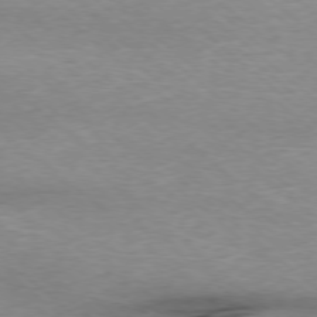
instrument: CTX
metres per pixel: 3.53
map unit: Ap
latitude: -77.6722
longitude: -92.8569
